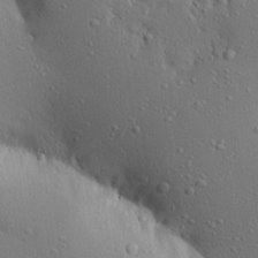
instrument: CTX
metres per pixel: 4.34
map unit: Ave
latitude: 18.0255
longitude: -141.3481
